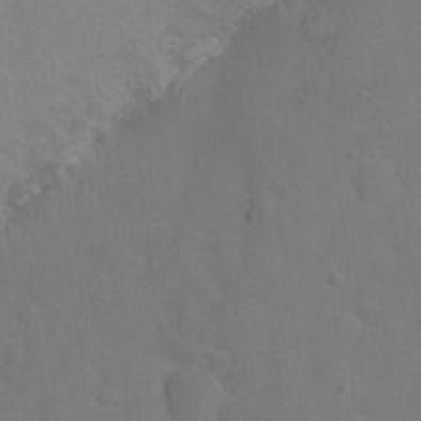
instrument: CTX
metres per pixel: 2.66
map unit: Ht
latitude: 0.4223
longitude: -35.7827
